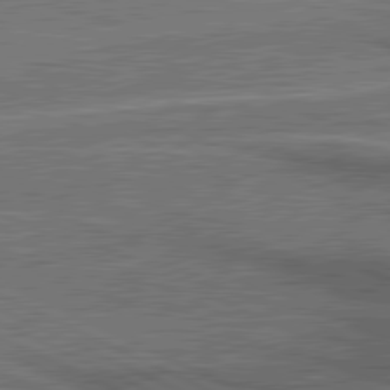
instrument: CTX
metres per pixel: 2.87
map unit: lApd
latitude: 81.1025
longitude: 140.2739
